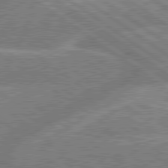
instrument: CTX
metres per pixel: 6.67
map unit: lApd
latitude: 79.7261
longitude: -157.0647
